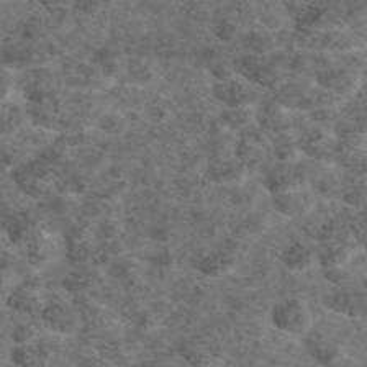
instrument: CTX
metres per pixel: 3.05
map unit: eAb
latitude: 47.4427
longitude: 107.7289
